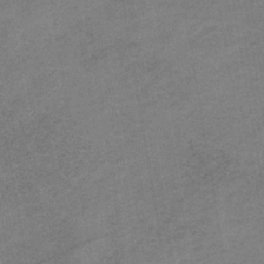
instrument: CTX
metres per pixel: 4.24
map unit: HNb
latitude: -32.1417
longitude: 61.9745
